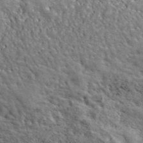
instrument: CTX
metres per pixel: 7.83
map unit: ANa
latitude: 42.7813
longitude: -88.8947
